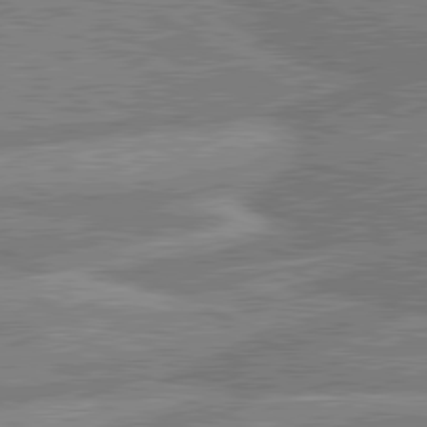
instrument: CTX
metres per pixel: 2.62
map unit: lApd
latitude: 80.5357
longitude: -170.1200
